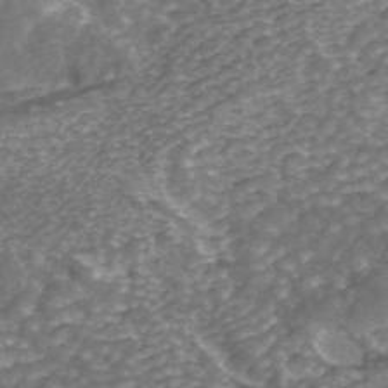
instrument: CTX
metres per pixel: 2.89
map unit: ANa
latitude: 43.6883
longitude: 24.9919
